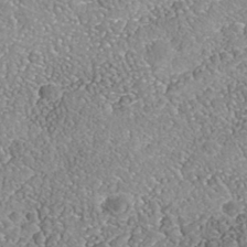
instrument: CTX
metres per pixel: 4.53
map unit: Nhe
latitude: -41.8422
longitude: -111.5371
